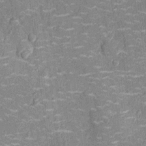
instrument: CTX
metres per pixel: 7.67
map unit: Nhu
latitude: -14.3118
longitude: -23.6694
